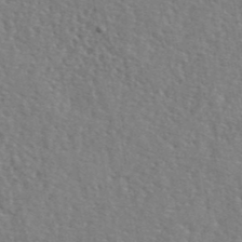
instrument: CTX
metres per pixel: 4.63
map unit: lHvf
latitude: 42.2334
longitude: -87.8016
